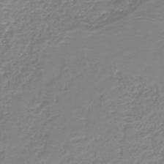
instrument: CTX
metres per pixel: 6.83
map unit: HNb
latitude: -41.0108
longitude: 49.7478
